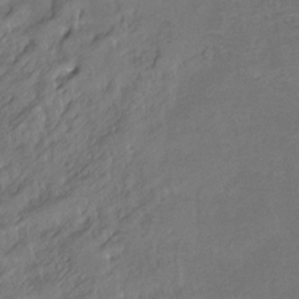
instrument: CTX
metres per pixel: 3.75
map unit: Hto
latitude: -7.7099
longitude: -36.1389
